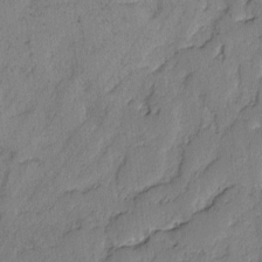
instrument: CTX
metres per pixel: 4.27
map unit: lAvf
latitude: -2.4628
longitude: -105.1592
